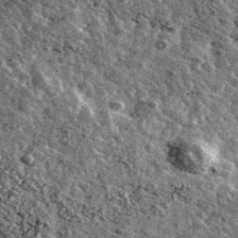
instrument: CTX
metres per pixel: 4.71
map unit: Ave
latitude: 40.8758
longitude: -107.8772
